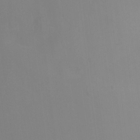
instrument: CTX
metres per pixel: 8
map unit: Hto
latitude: -11.3888
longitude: -39.5371
